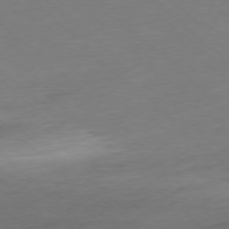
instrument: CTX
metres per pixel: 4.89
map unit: Ap
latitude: -77.5021
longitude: -63.9717
